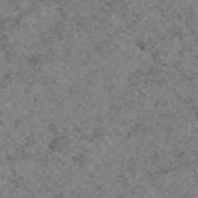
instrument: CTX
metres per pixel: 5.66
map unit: eAb
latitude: 47.5938
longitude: 113.1242
